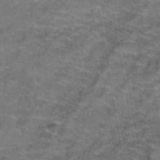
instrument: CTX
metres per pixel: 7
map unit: Hto
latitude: 39.6883
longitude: -42.5735
